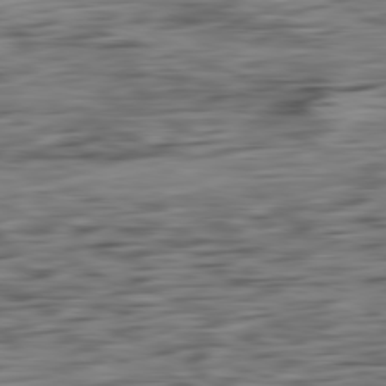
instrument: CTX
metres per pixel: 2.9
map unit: Ap
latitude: -80.9920
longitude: -96.7057
